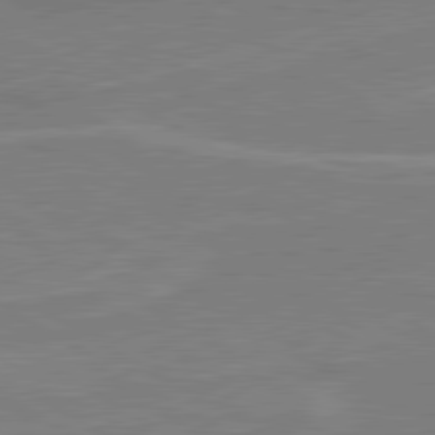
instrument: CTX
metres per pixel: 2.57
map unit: lApd
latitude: 80.6301
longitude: 122.7652
